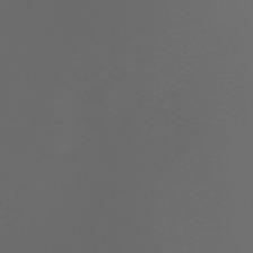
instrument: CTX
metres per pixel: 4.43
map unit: Htu
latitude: -4.9730
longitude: -89.3104
